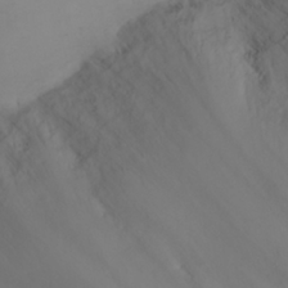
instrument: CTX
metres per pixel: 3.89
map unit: eHh
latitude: 25.7449
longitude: -64.3089
